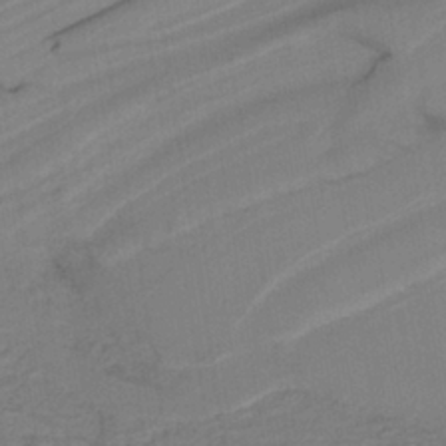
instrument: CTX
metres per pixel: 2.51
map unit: lHb
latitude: -37.9556
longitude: 56.2361
